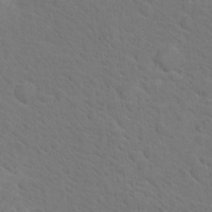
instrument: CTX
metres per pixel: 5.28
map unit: Nhu
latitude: 17.3860
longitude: -33.5182
